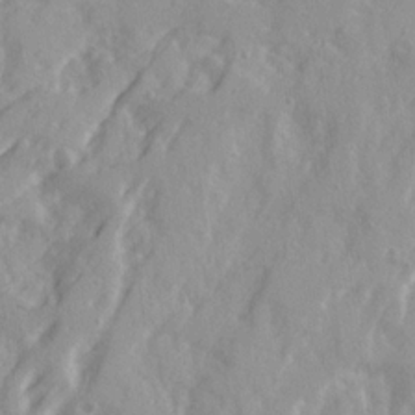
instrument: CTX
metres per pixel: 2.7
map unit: Ave
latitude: 21.0837
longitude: -130.9703
